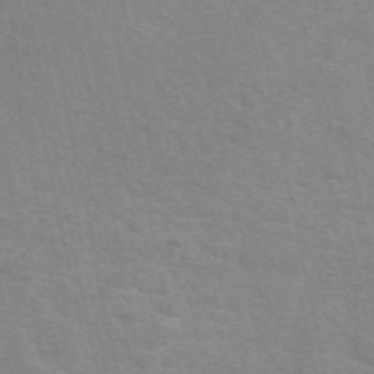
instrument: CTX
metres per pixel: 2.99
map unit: eAb
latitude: 50.8569
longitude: 111.5777
